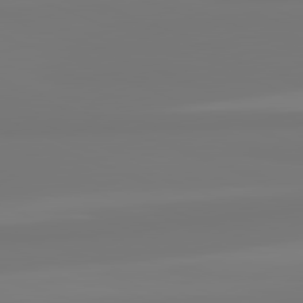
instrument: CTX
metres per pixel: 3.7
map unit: lApd
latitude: 81.9339
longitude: -177.0458
